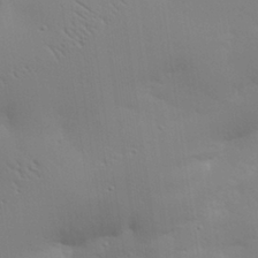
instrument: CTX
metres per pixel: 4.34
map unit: eHh
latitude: 30.3657
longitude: -82.2522
